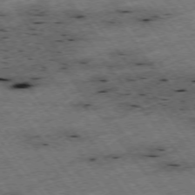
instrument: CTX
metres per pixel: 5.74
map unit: Hpe
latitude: -75.2565
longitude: -22.2145
